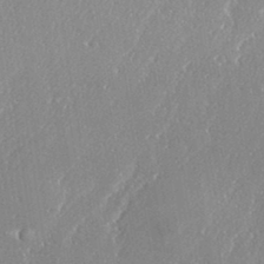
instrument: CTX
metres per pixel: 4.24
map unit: eHh
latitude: 34.2900
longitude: -132.8002
